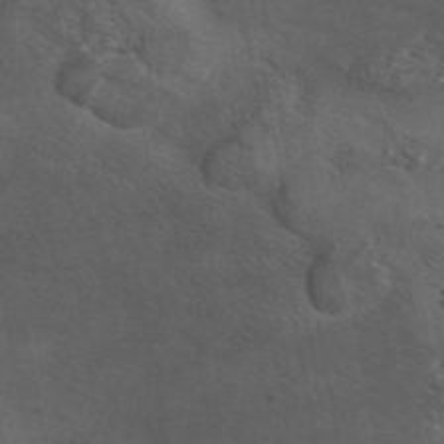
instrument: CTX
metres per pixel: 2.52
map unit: eAb
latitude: 43.9717
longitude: 103.5210
